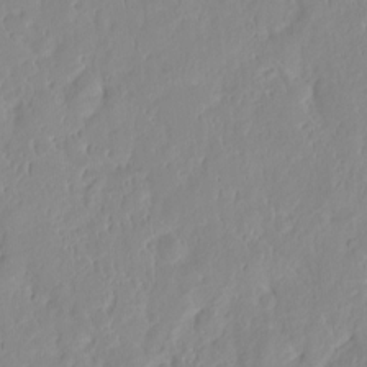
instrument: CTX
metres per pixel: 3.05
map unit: HNhu
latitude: -2.4628
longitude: 10.7463
